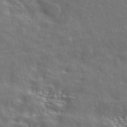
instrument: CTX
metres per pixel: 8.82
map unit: ANa
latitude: 43.3671
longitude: 48.5196
